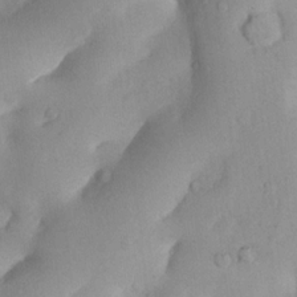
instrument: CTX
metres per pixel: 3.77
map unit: Nhu
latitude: 7.7827
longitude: -22.6868
